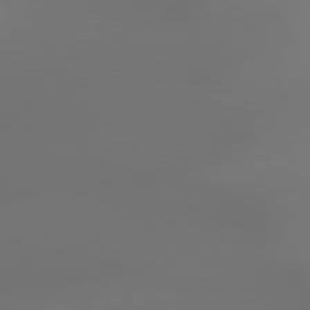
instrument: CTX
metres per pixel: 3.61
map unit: Hpe
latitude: 76.6112
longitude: -130.0822
